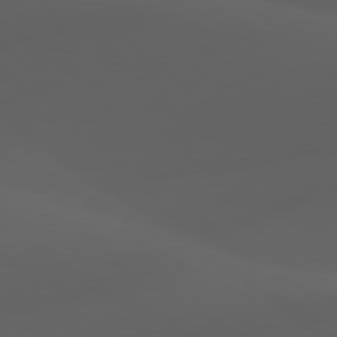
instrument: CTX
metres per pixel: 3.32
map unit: lApd
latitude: 80.1578
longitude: -89.9717
